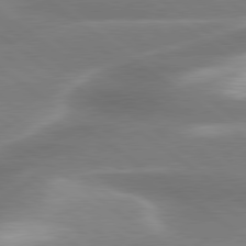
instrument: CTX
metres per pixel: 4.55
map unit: lApd
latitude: 79.8773
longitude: -118.6679
